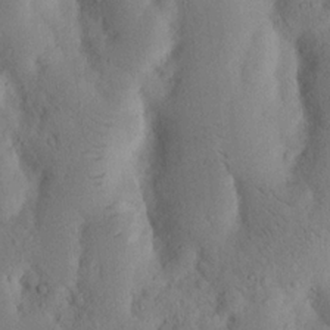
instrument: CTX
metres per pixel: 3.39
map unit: Nhu
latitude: 18.4223
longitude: -75.5182
